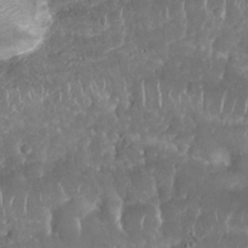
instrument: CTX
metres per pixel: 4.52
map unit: Nhu
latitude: 25.8394
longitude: -60.9891
